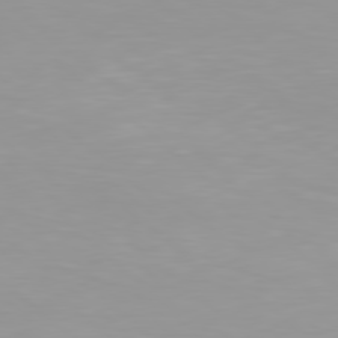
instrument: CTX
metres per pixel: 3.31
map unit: Hpe
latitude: 78.3845
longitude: -141.2159
